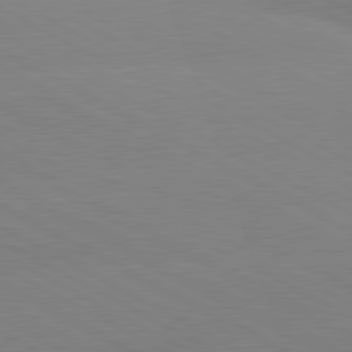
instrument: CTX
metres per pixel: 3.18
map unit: lApd
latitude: 80.4790
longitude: -154.0444
